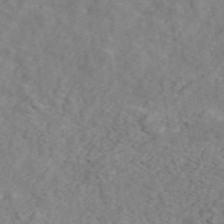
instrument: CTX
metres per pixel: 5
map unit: ANa
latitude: 48.2900
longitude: -81.6316
